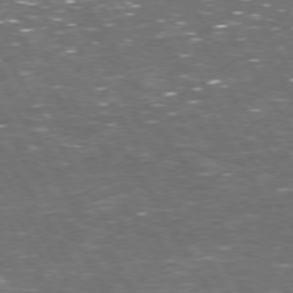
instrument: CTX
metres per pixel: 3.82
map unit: Hpe
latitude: 72.8191
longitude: -124.0255
